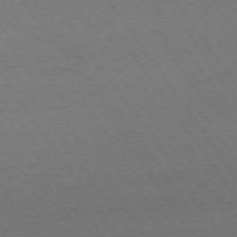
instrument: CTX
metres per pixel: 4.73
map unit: Ap
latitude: -74.3685
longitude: -78.0822
